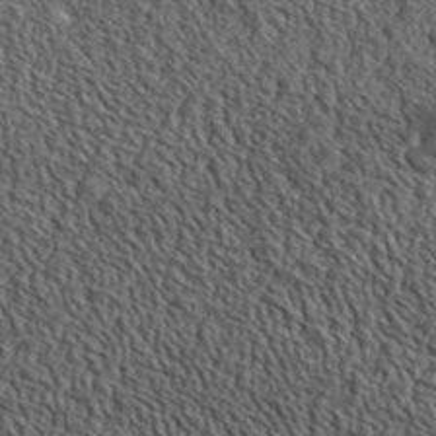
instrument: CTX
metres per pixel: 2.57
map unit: ANa
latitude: 42.6113
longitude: -87.3670
